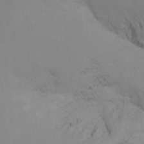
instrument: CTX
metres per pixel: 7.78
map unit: Ht
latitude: -15.9745
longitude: -49.8016
